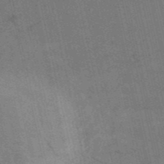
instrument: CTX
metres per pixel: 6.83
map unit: HNb
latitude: -53.1998
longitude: -48.0255
